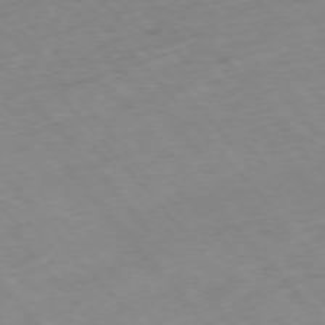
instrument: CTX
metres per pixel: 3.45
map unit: Hpe
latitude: -76.4629
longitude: -18.0444
